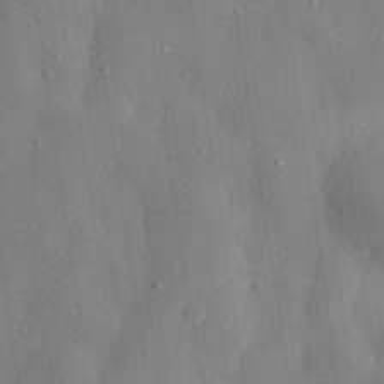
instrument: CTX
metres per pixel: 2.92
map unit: eHh
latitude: 30.9136
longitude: -76.6112
